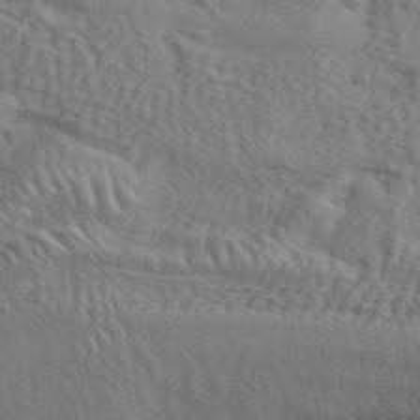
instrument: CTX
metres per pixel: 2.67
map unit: ANa
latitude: 42.4790
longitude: 55.4266
